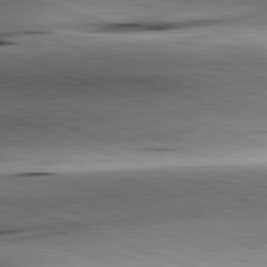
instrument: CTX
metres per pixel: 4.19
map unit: lApd
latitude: 81.8016
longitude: -151.4993
